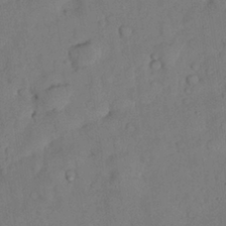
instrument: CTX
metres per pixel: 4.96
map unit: Nhu
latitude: 27.1403
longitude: -73.0270
